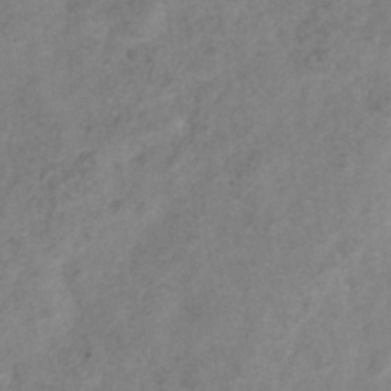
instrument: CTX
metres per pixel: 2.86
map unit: Hve
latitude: -33.7478
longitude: 89.6911
